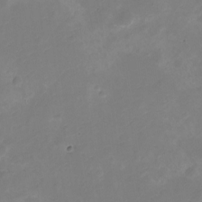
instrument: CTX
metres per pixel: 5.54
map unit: Nve
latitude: -26.2361
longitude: 105.5777
